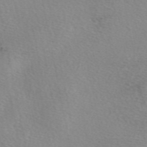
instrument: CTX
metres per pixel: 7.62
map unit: eAb
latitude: 49.5182
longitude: 106.8597
